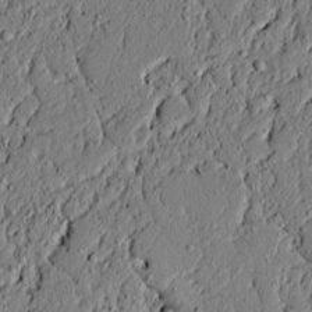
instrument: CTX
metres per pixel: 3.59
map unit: lAvf
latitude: 5.6316
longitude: 167.4832
